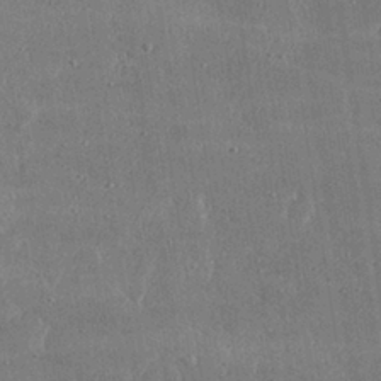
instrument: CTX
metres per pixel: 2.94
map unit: lHvf
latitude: 31.1970
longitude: -89.8395
